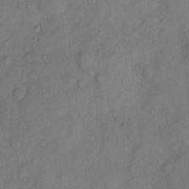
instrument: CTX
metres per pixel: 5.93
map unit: Hto
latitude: 4.9325
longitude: -61.1214
